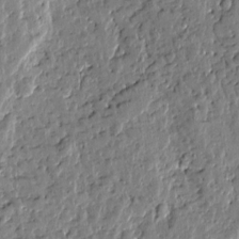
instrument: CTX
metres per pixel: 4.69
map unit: Htu
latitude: 0.6490
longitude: -178.5735
